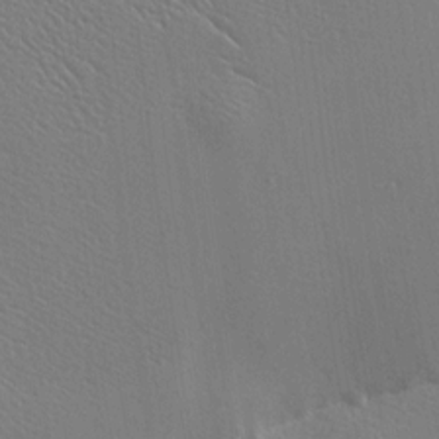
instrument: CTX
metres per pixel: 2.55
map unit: Nhu
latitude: 0.2522
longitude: -78.0444
